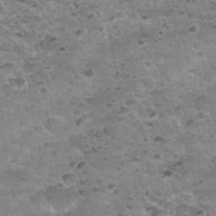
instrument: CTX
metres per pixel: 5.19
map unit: Nhu
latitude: 32.3278
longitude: -53.1025
